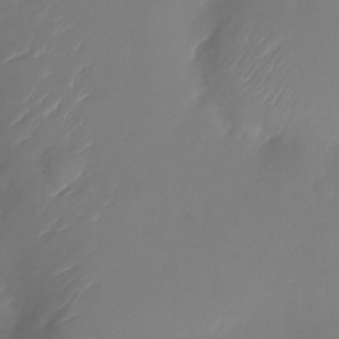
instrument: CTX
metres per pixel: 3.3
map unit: Nhu
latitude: -22.9920
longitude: -73.0648
